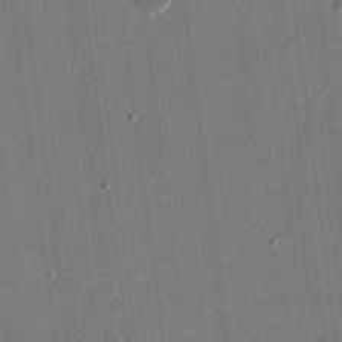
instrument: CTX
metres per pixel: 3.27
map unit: eHh
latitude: 15.4616
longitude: -70.4979
